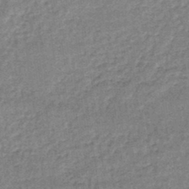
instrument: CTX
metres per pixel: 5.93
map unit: lHb
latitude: -44.4062
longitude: 66.6140
